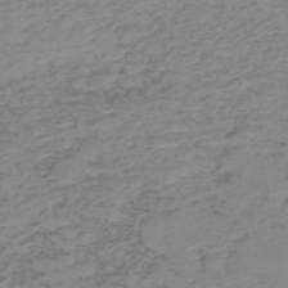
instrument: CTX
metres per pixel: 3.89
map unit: HNb
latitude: -52.0283
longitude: -52.6869
